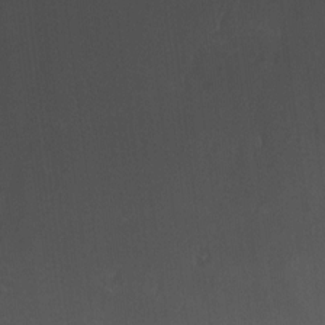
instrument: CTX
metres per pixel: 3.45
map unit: HNhu
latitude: 5.3293
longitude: 8.6329
